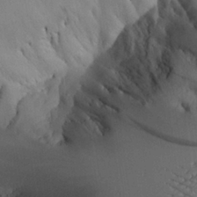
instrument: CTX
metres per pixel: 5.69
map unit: Aa
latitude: 24.9135
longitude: -128.5546
